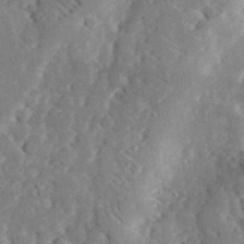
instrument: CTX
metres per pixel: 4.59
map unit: lHvf
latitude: 32.8758
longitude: -83.8961
